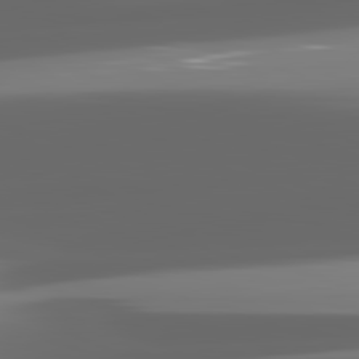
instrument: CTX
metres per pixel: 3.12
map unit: lApd
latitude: 81.8205
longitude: -136.2334
